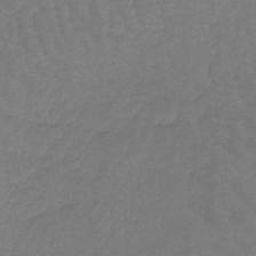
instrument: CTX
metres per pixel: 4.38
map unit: lHb
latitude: -40.6140
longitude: 66.2550
